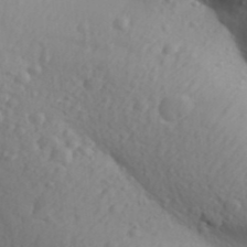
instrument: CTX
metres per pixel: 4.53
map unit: Aa
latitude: 31.0459
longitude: -146.2712
